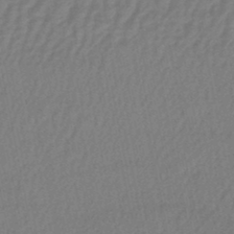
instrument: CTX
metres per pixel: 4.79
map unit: lHb
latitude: -43.8422
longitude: 76.8786
